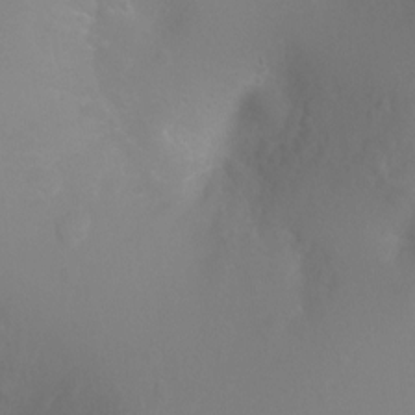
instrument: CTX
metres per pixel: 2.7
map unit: Ht
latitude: -3.1620
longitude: -26.2523
